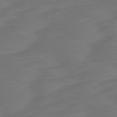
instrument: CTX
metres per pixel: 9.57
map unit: Ap
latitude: -78.7274
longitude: -67.5560
